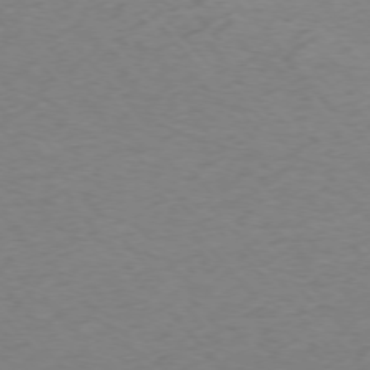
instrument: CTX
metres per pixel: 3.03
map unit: Ap
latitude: -75.5211
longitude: -65.8016
